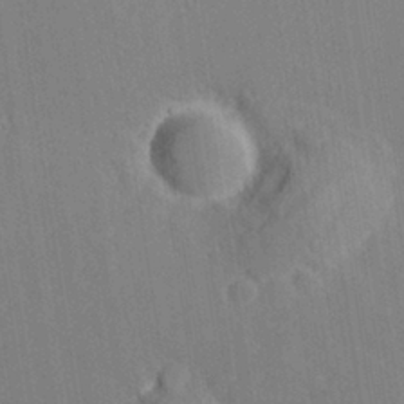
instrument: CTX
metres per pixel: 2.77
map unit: lHvf
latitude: 27.1970
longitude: 143.5210
